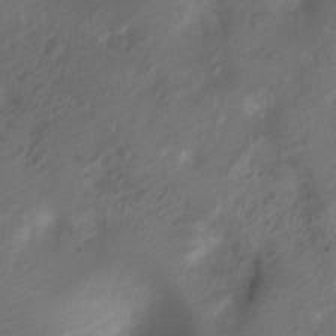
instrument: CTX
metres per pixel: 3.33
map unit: Nhu
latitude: 6.4412
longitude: -22.4223
